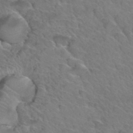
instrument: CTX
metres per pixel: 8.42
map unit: Hto
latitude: 34.4979
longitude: -47.0648
